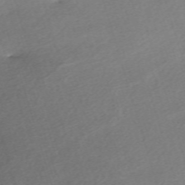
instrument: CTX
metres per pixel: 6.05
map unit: eHh
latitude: -61.9745
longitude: 53.8422
